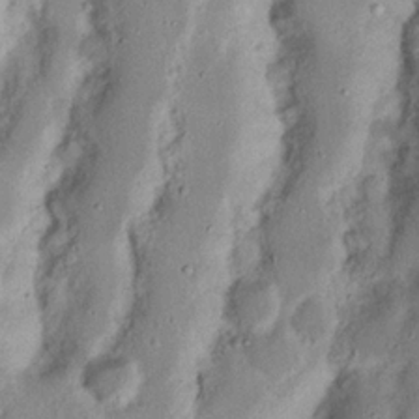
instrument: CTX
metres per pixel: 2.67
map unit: Nhu
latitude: 17.3104
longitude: -74.2523
